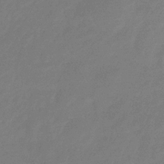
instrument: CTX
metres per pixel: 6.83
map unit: eHb
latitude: -30.7274
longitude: 72.8408
